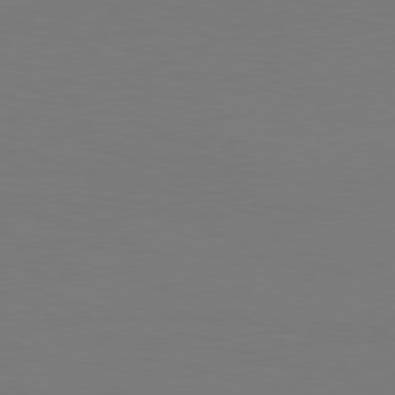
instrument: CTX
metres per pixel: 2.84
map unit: Hpe
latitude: 78.1011
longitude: -127.6694
